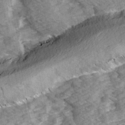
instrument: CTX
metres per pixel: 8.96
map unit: Ave
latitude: 14.5924
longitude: -104.3279
